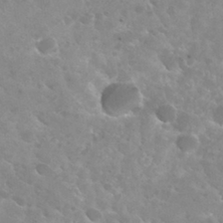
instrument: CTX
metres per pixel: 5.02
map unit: Hto
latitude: 30.3090
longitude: -41.9150
